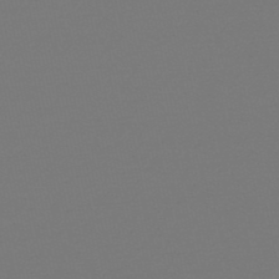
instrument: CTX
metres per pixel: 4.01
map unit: eHb
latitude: -49.6911
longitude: 67.0864
